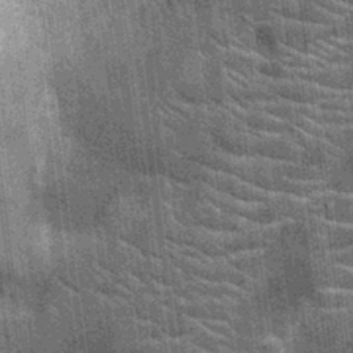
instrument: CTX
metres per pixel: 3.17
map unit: Nhu
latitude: -12.1606
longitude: -22.3089
